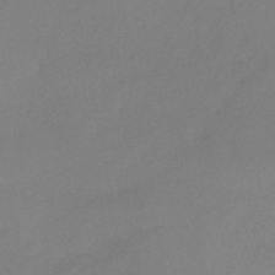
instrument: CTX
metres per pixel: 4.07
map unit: HNhu
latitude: -40.2550
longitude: 94.8219
